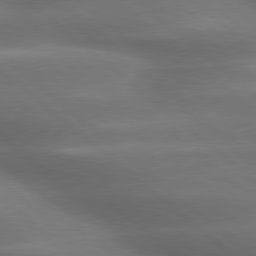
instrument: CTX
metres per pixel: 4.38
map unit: lApd
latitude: 79.3860
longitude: -117.3104
